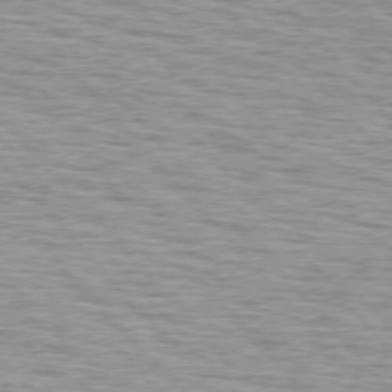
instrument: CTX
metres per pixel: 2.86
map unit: lApd
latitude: 76.2900
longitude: -71.8961
